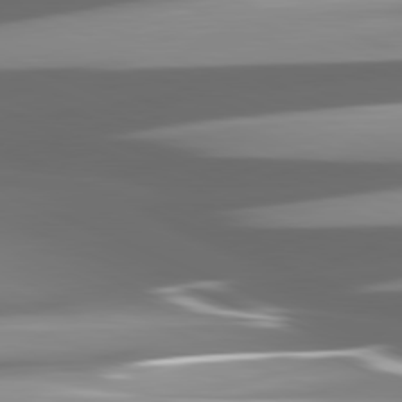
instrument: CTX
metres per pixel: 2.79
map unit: lApd
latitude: 81.6127
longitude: -147.1026
